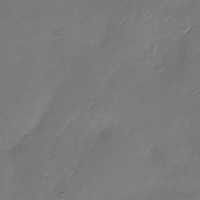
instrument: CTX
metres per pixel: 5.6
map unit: Nhu
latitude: -29.1053
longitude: -60.1389
